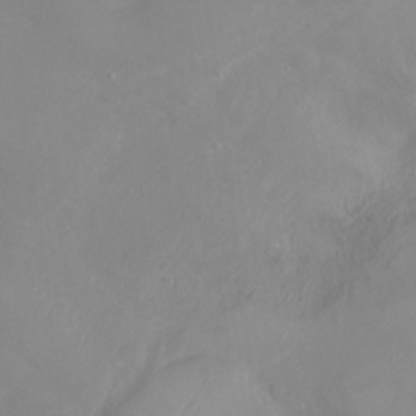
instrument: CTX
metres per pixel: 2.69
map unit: Ht
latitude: -1.1432
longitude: -45.7827
